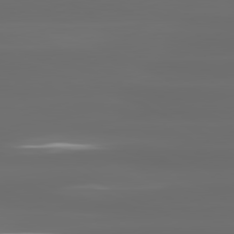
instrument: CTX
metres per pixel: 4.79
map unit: lApd
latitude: 81.1970
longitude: -136.2334
